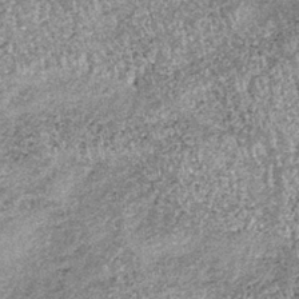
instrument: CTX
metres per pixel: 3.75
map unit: lHb
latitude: -37.0486
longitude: 66.7653
